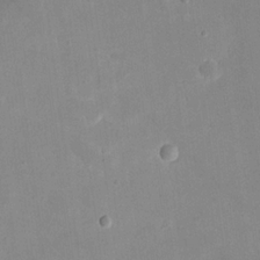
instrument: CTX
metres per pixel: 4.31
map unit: eHh
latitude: 19.9906
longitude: -70.1578
